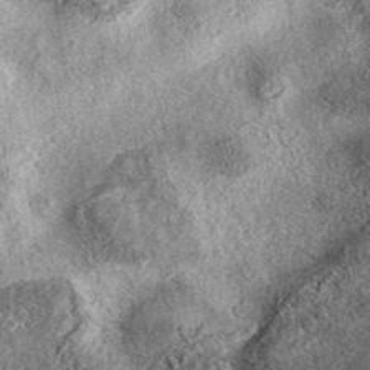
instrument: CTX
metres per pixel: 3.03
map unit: eAb
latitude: 39.1781
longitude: 106.7274
